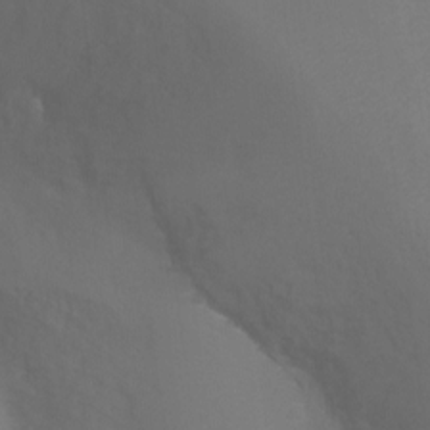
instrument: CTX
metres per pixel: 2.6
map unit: Ht
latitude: -7.9556
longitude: -34.9513
